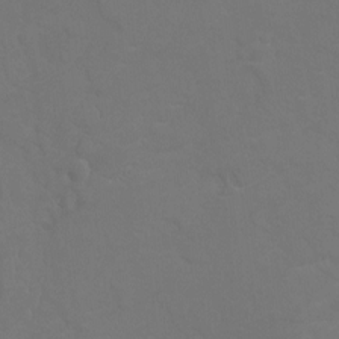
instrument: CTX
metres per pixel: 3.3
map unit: Ht
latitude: -10.0661
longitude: -20.6680
